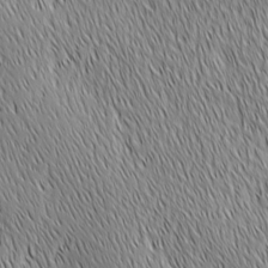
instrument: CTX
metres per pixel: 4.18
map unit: Ave
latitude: 2.4790
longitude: -114.4034
